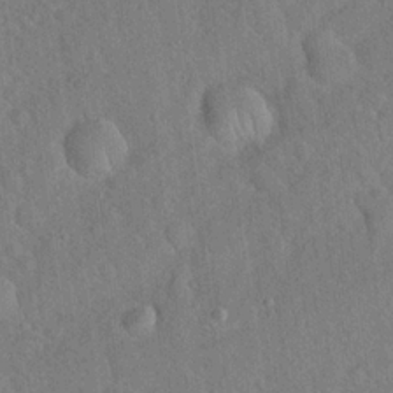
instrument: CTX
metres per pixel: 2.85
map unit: Hto
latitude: 18.6301
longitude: -52.8947
